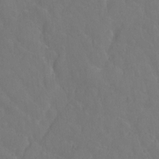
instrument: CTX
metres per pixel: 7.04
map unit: Hto
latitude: -2.2928
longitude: -34.6301
